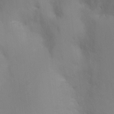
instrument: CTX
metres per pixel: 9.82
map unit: Ht
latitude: -9.5210
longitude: -31.1970
